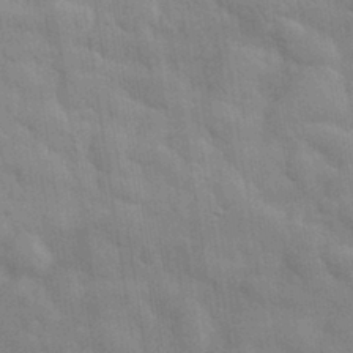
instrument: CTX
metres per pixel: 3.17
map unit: eHh
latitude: 32.1956
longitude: -71.0647
